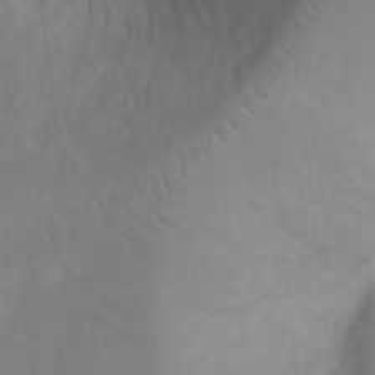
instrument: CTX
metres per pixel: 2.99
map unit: Ht
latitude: -2.5384
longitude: -33.8394
